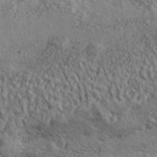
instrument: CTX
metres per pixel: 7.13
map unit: Ave
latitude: 39.1781
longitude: -109.2348
